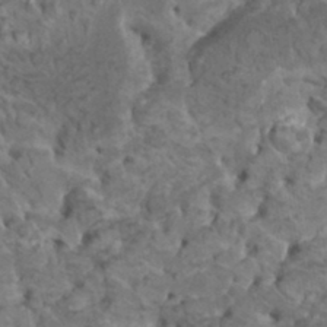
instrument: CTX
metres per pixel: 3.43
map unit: HNhu
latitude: 6.8002
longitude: -0.9891
